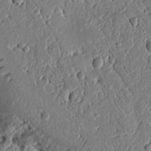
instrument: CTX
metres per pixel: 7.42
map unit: Ht
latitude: 11.0836
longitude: -75.4426
